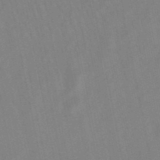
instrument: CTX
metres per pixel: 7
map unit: lHb
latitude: -49.3132
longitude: 72.2172
